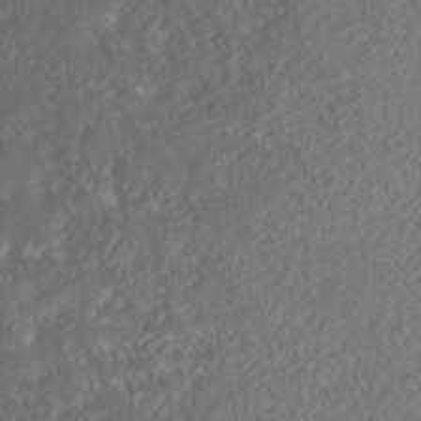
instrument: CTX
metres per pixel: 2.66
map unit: Nhe
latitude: -38.1039
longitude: -88.7813
